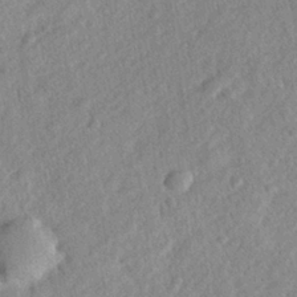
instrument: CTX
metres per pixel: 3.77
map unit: lHvf
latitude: 23.8016
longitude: 144.1039
